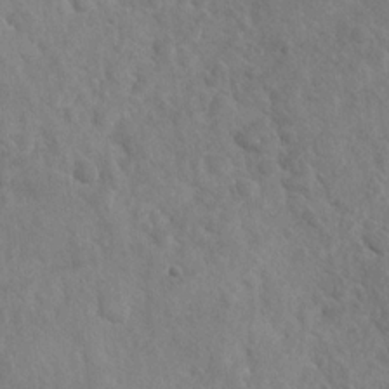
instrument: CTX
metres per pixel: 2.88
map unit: Nhu
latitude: -30.3873
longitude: -62.0633
